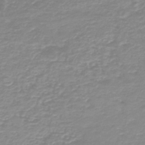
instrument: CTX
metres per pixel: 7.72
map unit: HNb
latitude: -44.8597
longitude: 50.2739
